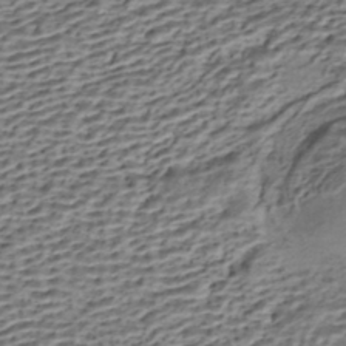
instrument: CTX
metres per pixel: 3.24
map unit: HNhu
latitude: -42.8030
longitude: 105.6910
